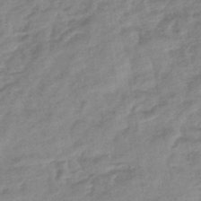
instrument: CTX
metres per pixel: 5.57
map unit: eHb
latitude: -44.4440
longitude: 85.0675
